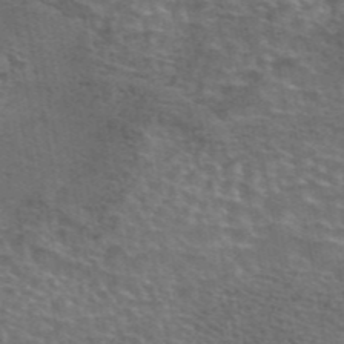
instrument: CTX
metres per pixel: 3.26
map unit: eAb
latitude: 44.5357
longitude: 107.4455
